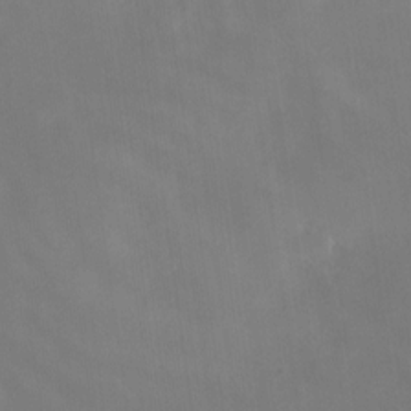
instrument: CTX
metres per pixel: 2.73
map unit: Nhe
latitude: -26.9352
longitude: -110.7813
